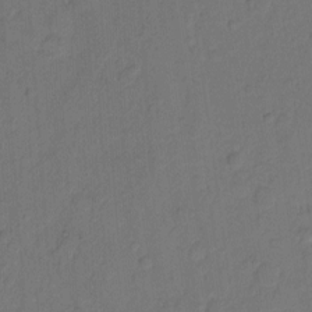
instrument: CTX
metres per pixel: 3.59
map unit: Hto
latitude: 7.8772
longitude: -61.3859
